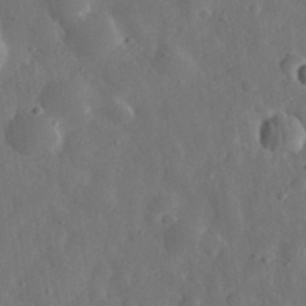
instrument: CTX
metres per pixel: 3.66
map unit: eHh
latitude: 31.8773
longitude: -78.4223
